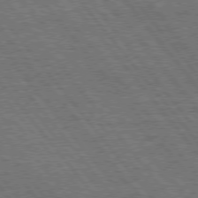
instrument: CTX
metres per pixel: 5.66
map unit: Hpe
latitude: 75.6883
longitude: -139.8205
